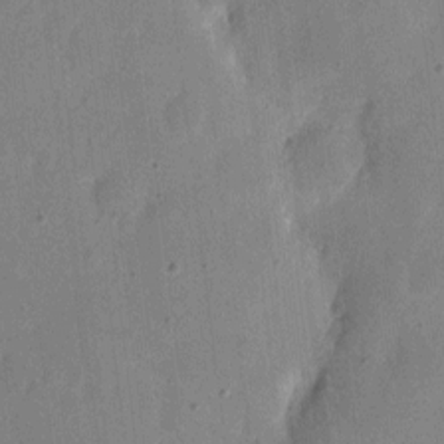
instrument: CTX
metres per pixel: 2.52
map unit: eHh
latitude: 7.1403
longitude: -67.1403
